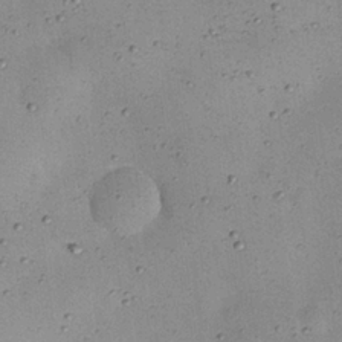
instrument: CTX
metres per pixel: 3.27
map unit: eHh
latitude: 24.8380
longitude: -71.2726
